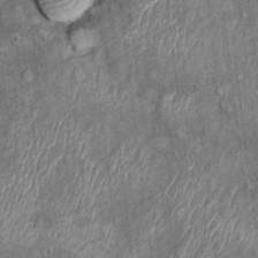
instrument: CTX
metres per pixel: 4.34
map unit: Ht
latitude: 9.4615
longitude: -37.9150
